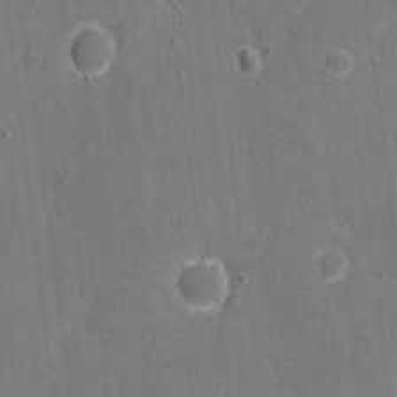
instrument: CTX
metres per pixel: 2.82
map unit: eHh
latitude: 6.3467
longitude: -67.8961
